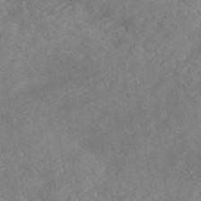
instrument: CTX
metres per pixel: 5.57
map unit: eAb
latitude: 46.5168
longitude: 126.8785
